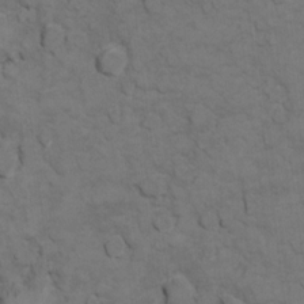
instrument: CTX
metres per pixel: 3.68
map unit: Ht
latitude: 11.4993
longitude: -33.2537
